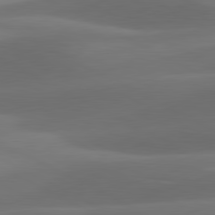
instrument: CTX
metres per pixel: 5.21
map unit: lApd
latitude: 81.2159
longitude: 124.8219
